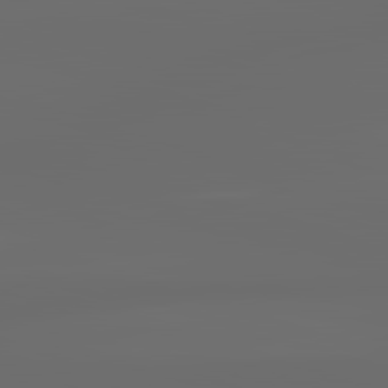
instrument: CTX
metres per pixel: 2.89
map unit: lApd
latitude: 83.3859
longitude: -128.5357
